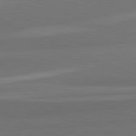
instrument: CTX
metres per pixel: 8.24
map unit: lApd
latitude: 82.4034
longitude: 157.5777
